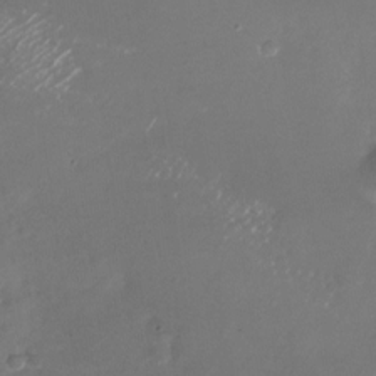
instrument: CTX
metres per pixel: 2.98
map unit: Nhu
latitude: -26.5762
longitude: -73.0270
